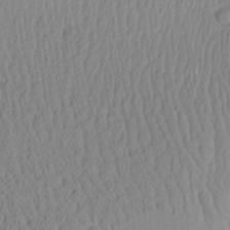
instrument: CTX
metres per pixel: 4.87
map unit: Aa
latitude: 26.6680
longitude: -134.9324
